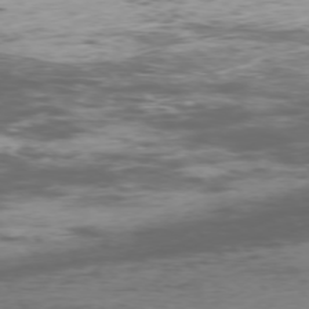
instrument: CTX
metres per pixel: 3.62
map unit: Ap
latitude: -76.6896
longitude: -68.8569
